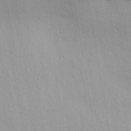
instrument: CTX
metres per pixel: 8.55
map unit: lAa
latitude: 18.2900
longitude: -138.4601
